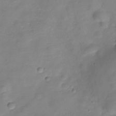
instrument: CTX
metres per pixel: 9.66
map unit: Hve
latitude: -29.5399
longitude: 94.4440
